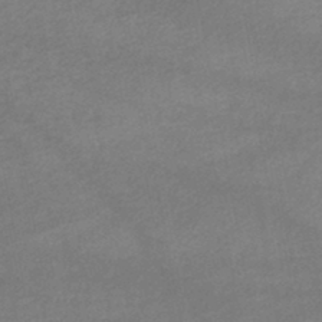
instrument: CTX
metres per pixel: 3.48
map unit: lHb
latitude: -45.5021
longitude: 62.0661
